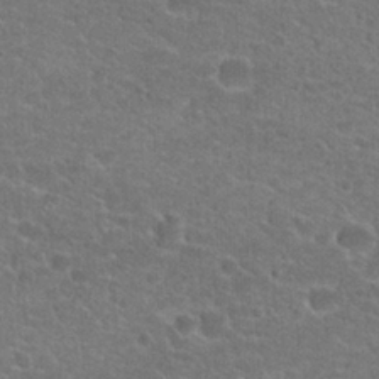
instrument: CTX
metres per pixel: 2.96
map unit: Hto
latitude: 21.6127
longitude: -43.8394
